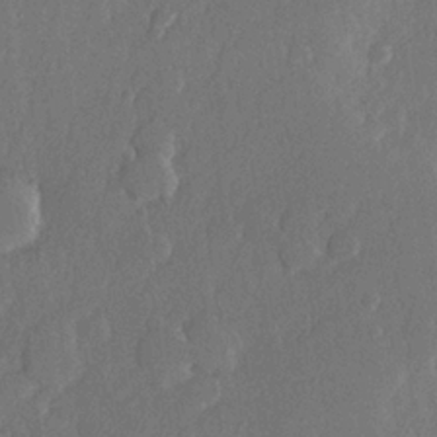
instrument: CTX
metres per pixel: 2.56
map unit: lHvf
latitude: 23.1025
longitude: 145.3510
